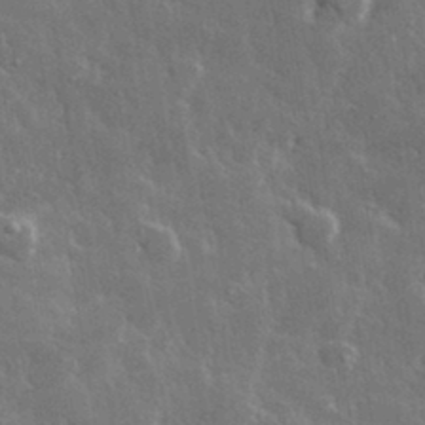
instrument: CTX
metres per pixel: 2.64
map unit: lHvf
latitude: 33.8016
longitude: -86.9325
